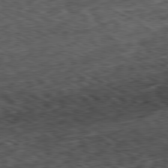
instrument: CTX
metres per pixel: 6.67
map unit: Ap
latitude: -80.3307
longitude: -73.3104
